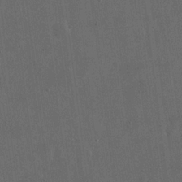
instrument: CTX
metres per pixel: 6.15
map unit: eHh
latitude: 19.5749
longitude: -65.4237
